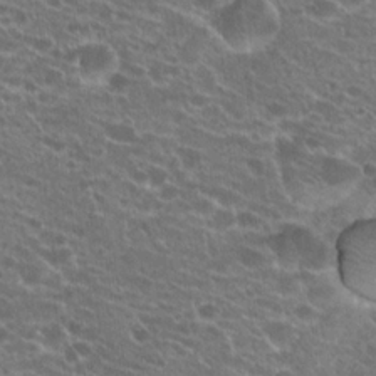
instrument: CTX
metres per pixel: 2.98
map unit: Hto
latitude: 21.5371
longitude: -39.8961
